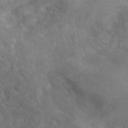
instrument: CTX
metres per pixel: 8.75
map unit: ANa
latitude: 42.0633
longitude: 15.5588
